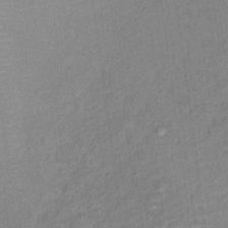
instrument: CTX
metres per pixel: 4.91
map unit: Ht
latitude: 12.1956
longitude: -39.5560
